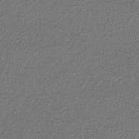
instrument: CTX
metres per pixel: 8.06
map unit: lHb
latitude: -43.8800
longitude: 69.2942
